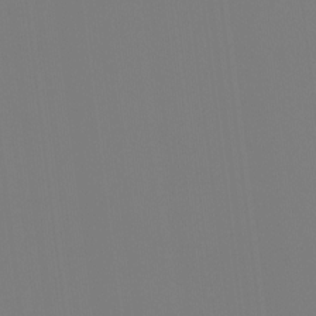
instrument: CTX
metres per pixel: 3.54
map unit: Hto
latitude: -7.4076
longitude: -47.2726
